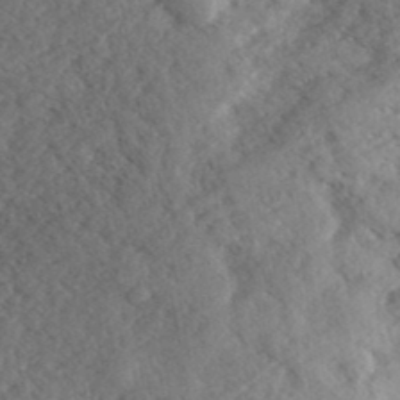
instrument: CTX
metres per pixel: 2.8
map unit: eHh
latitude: 36.2712
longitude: -139.6883
